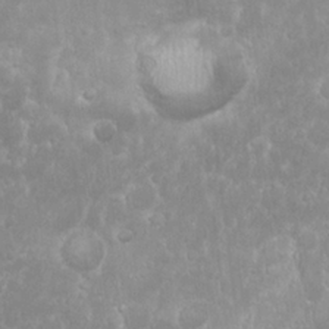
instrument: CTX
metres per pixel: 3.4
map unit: Nhu
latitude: 24.1955
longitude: -59.5371
